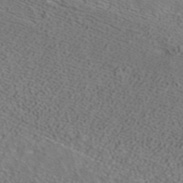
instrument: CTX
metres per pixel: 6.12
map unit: ANa
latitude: 39.9339
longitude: 21.5966
